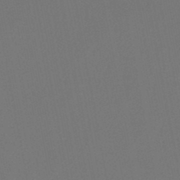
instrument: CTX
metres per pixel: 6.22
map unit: lHb
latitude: -47.6722
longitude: 68.9541
